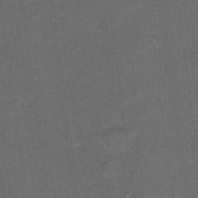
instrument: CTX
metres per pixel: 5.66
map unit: Hto
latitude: 5.2537
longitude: -36.0633
